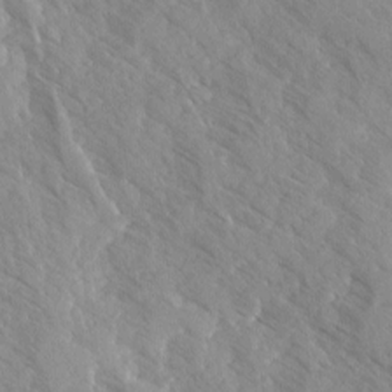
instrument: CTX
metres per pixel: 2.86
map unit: Ave
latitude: -1.6722
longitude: -111.9906
